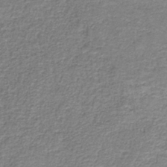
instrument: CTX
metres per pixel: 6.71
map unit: eAb
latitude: -36.1416
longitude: 52.4062
